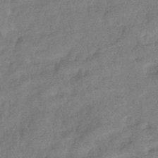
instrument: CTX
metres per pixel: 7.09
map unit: eHb
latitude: -42.1605
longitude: 83.9178
